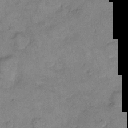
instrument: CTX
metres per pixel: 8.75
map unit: eHh
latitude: 10.1200
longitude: -64.1389
